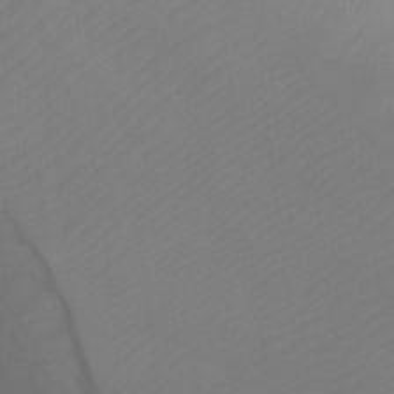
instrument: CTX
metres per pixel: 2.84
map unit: Ht
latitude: -9.1053
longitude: -33.6694
